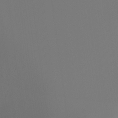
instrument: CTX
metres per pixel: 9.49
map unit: Ht
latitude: -15.9745
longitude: -42.6491
